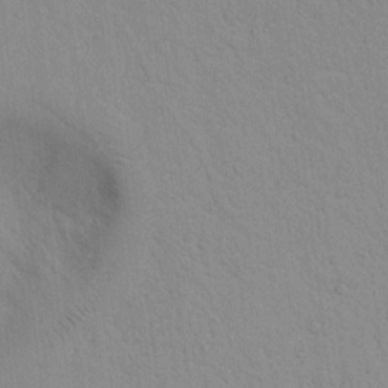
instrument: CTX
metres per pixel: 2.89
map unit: lAvf
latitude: 8.8191
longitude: 168.4818
